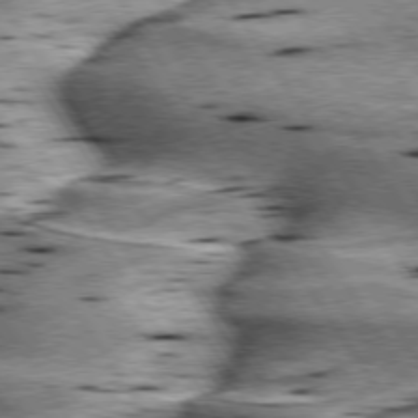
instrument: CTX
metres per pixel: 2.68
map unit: lApd
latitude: 75.7261
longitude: -59.8583
